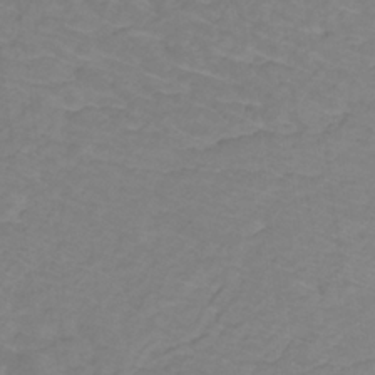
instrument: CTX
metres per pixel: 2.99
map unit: lHb
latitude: -30.7841
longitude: 64.9164
